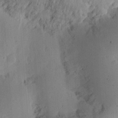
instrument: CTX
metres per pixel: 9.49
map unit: Ht
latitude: 11.6694
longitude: -74.2900
